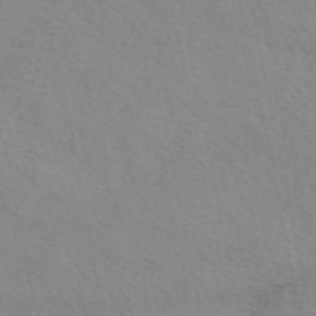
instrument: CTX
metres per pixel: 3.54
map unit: eAb
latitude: 49.8394
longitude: 120.6896
